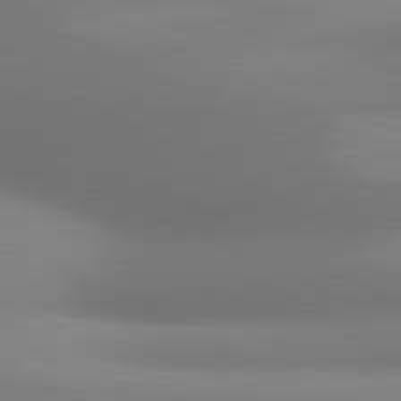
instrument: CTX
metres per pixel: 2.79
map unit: lApd
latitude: 80.9325
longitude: 131.9367
